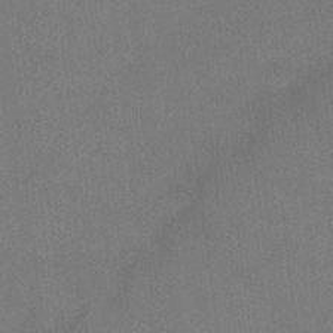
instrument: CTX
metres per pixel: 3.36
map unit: Hto
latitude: -0.6708
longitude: -33.5371
